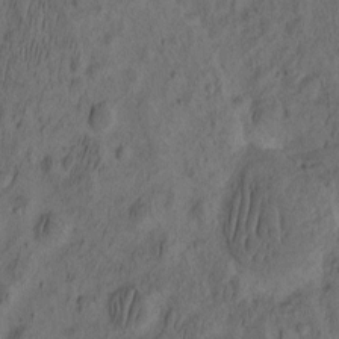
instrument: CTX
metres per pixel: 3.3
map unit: eHh
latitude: -2.2928
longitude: 16.8786
